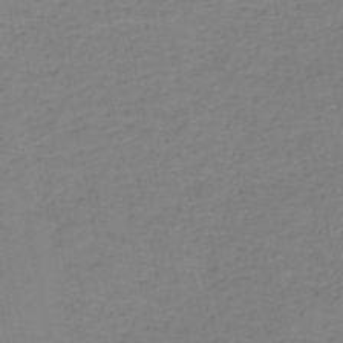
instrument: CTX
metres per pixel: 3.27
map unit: HNb
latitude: -50.6329
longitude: -50.8947
